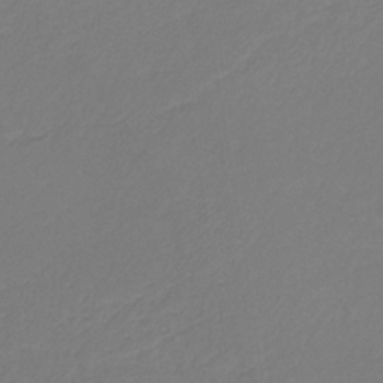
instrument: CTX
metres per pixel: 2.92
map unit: eHb
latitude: -30.3873
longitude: 63.6910
